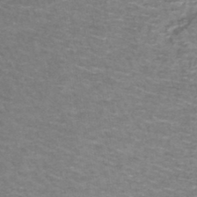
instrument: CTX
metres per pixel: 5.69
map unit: lHb
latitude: -43.8611
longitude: 54.4818
